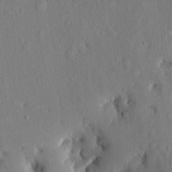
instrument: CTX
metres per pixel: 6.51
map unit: eHh
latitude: 5.5182
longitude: -73.5938
